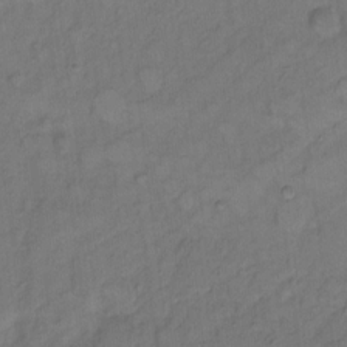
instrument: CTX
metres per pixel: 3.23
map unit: Hto
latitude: 7.2159
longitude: -61.1970
